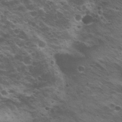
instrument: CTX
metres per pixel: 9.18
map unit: Nhu
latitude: 20.8947
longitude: -31.4427
